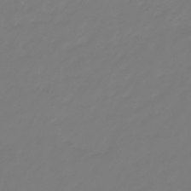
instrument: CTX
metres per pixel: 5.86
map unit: eHb
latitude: -46.5007
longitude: 82.5007
